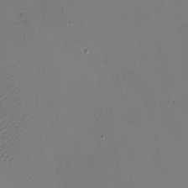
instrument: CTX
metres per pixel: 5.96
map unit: eHh
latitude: -4.6518
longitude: -79.0648
